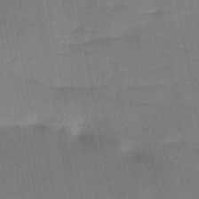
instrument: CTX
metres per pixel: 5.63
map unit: lHb
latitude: -47.2754
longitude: 69.6721
